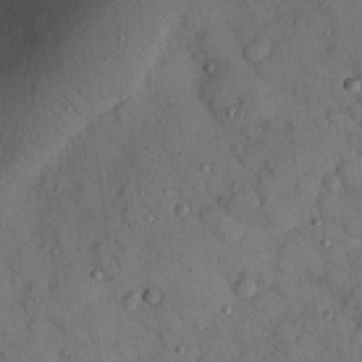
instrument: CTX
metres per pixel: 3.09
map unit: Nhu
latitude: 24.6301
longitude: -73.7828
